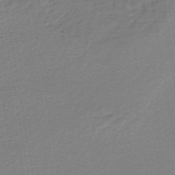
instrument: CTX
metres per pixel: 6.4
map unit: lHb
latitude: -45.3699
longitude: 71.4832
